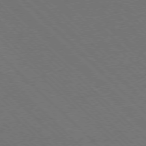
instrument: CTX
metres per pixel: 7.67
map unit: Ap
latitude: -77.8611
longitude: -85.6505
